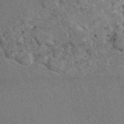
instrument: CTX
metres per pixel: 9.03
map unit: eAb
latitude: 49.2159
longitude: 113.0676
